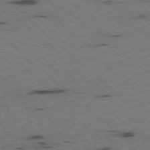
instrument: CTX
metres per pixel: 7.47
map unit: Ap
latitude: -78.1039
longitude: -74.8569
